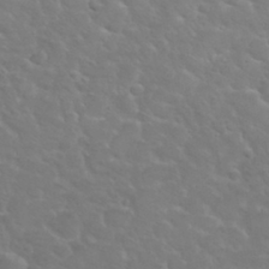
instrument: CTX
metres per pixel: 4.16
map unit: Nhu
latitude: 30.1389
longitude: -50.6301
